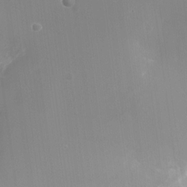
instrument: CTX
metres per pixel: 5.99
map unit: Nhu
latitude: -24.4251
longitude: -72.6302
